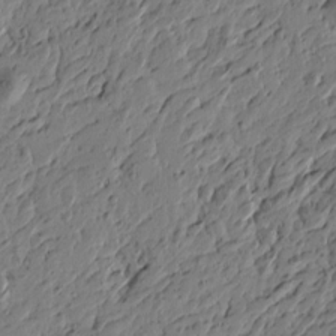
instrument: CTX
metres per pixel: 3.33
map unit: Htu
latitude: -3.9556
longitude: -178.8758
